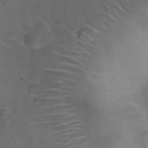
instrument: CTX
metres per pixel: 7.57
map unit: Hto
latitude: 23.8394
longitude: -51.1214
